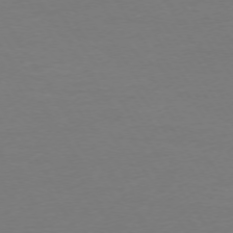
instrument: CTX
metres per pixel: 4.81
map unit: Ap
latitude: -75.1998
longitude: -67.9528
